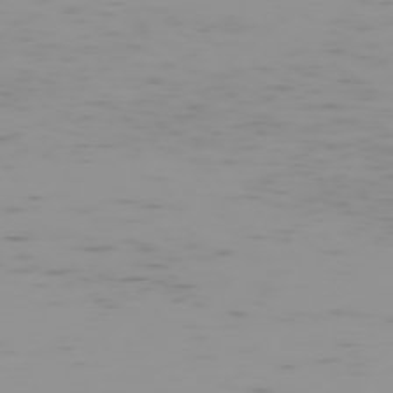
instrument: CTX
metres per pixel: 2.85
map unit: Hpe
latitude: -74.1984
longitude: 7.1998
